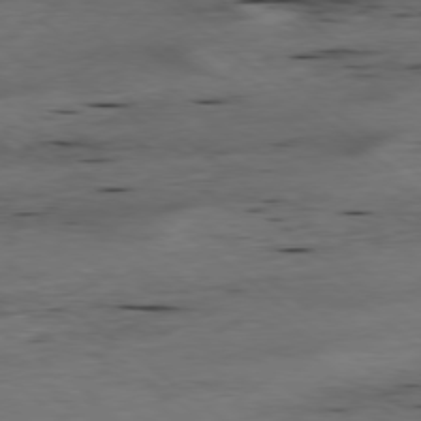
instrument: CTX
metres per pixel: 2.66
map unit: Ap
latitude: -78.7652
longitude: -90.7624
